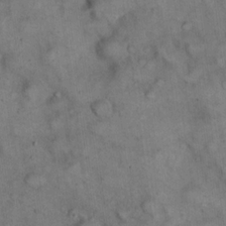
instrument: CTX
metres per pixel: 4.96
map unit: eHh
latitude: 22.2522
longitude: -61.0836
